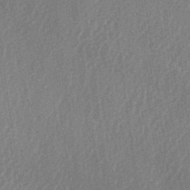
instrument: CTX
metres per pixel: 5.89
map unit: lAa
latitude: -5.5588
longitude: -129.3670
